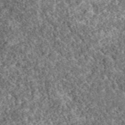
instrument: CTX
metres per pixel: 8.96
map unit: eAb
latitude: 38.3845
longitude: 110.3684
